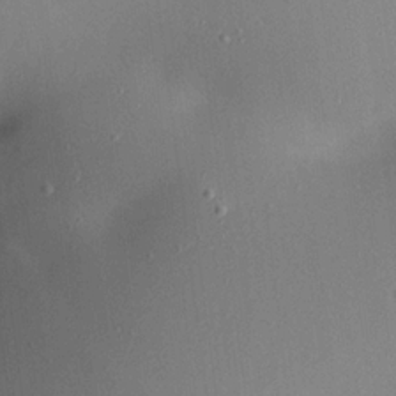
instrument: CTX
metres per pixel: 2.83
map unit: Ave
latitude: 18.4223
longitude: -140.4412
